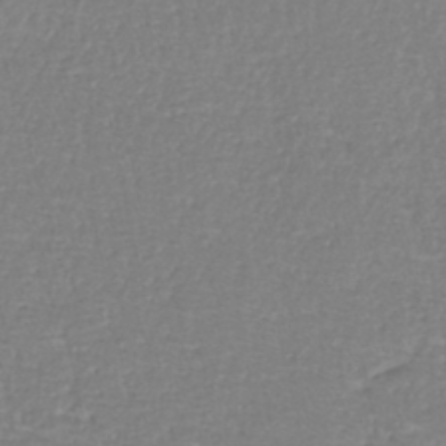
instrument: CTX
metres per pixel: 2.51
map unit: lHb
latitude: -41.2376
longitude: 65.5399
